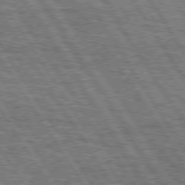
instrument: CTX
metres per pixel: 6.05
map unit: Hpe
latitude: 75.3293
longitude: -154.8191
